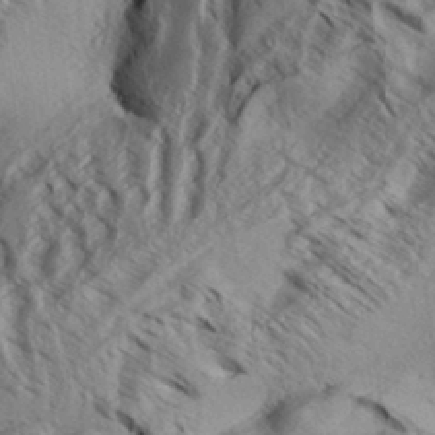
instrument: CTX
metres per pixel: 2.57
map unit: Aa
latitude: 33.2348
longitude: -137.5560
